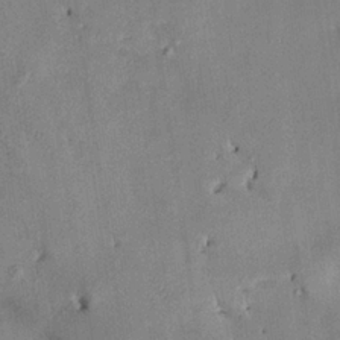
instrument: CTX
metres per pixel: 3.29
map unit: HNhu
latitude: 14.3090
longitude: 11.2187
